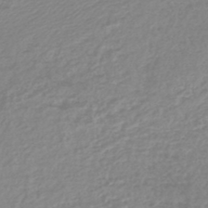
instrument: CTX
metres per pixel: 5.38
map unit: lHb
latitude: -45.9556
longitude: 65.4077
